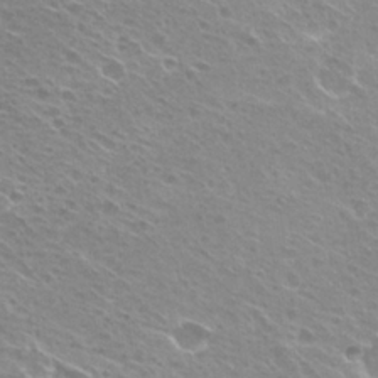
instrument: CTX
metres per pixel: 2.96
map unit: Hto
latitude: 23.5749
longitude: -30.8002
